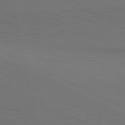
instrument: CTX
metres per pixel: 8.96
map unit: lApd
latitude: 81.1592
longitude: 148.4440
